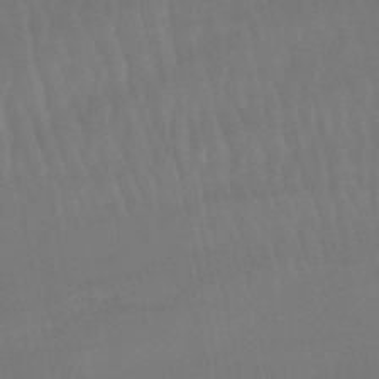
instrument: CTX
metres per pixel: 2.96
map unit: lHb
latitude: -46.2172
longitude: 77.3888
